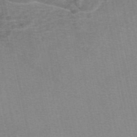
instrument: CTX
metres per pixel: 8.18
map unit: eAb
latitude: 49.3860
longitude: 103.5588
